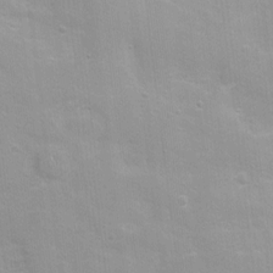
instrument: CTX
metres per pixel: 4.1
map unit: Nhu
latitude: 1.5371
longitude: -16.7813
